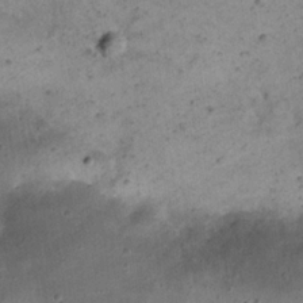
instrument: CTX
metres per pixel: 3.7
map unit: eHh
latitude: 22.8002
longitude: -67.7638
